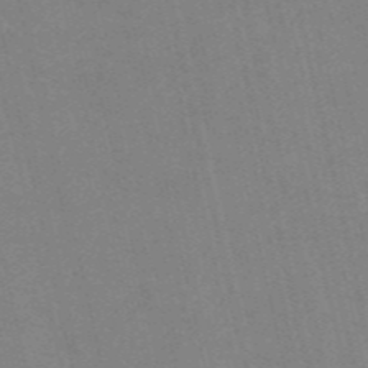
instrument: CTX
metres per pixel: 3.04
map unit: HNb
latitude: -55.0676
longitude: -38.2522
